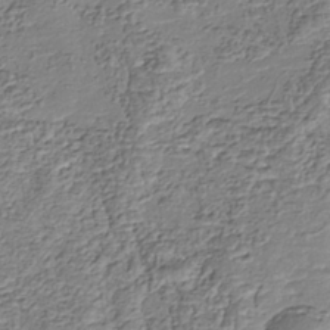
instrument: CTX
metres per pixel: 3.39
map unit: Nhu
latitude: -38.0850
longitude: -81.6694
